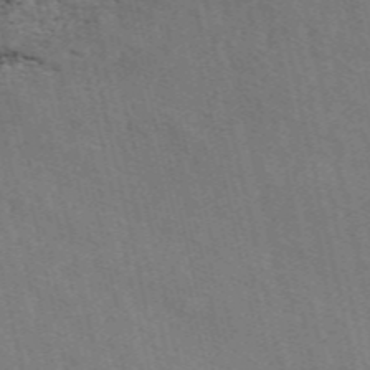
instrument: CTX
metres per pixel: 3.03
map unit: ANa
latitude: 49.7639
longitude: -73.6505
